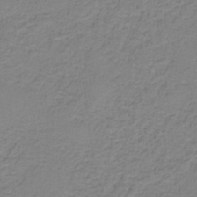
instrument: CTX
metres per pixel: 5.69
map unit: HNb
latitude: -37.4832
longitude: 53.3131
